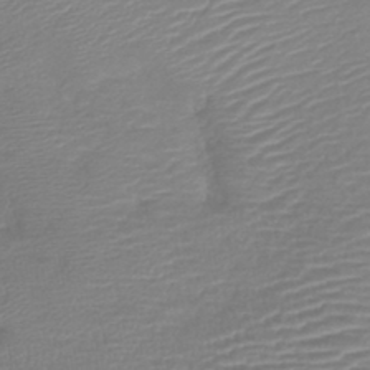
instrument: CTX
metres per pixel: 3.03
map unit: lHb
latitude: -41.9178
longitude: 74.4251
